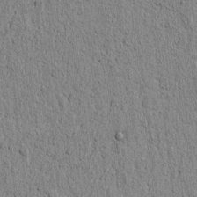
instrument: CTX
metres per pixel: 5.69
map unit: lAvf
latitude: 5.7827
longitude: 165.0865
